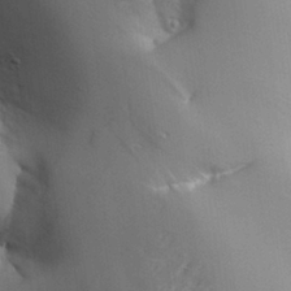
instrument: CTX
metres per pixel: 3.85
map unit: Aa
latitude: 27.7072
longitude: -129.3104
